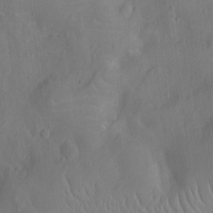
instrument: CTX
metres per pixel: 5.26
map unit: Ht
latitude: -9.4265
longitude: -22.9892
